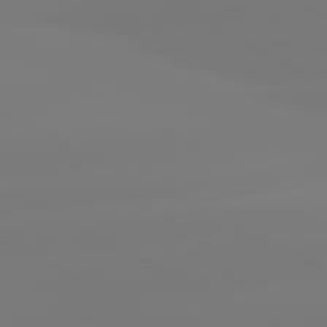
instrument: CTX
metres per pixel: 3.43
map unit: lApd
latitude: 80.7624
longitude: -156.6679
